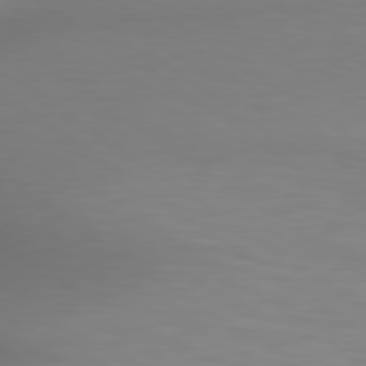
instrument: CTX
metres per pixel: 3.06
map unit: lApd
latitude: 80.1011
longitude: 121.5966
